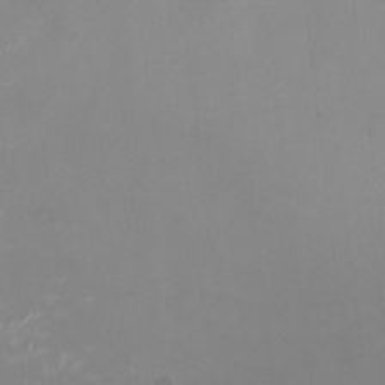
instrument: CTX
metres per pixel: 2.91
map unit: HNhu
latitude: -0.5007
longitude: -4.8191
